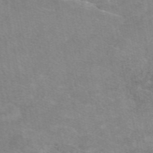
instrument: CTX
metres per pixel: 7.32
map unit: eAb
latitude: 48.4412
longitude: 120.9163
